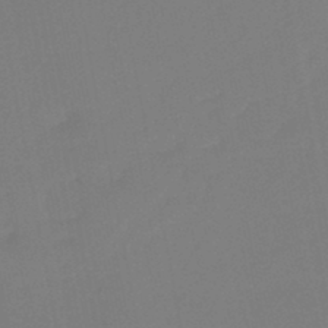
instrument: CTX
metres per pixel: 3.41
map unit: HNb
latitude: -45.8800
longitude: 56.6329
